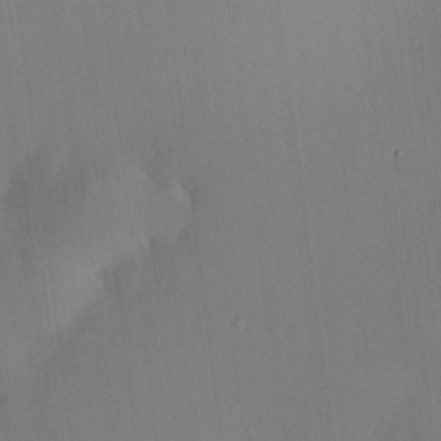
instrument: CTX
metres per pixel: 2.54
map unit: HNhu
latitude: 9.1970
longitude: 15.4455
